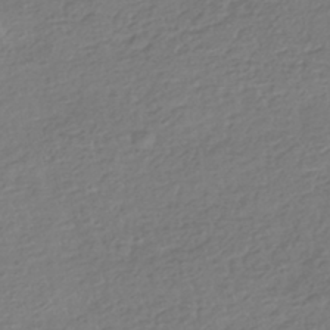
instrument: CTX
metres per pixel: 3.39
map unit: HNhu
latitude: -42.0849
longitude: 98.7652
